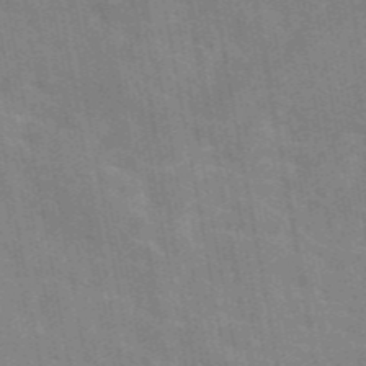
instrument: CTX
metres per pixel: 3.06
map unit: eAb
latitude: 45.4993
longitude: 122.3118
